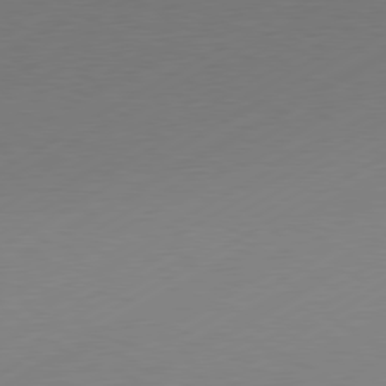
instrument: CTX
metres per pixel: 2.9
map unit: Hpe
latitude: -81.0109
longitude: 14.3118
